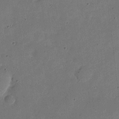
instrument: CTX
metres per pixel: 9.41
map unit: eHh
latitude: 4.7624
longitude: -66.6679
